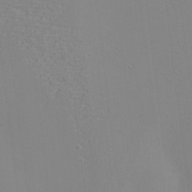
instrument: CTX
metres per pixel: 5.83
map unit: eHh
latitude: -3.3320
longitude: -80.6679
